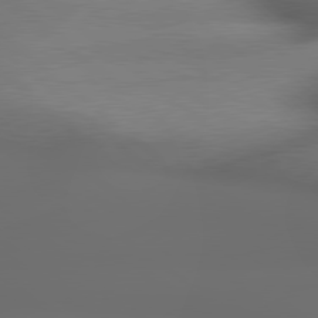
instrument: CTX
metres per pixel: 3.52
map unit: lApd
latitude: 79.3293
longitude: -163.5183
